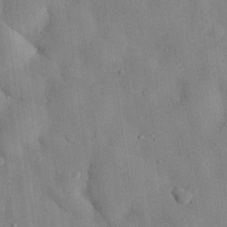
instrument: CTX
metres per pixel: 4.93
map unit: eHh
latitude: 28.3467
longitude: -77.0836
